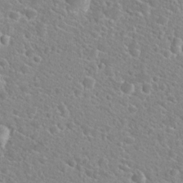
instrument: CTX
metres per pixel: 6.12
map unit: Hto
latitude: 24.3656
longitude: -49.2537
